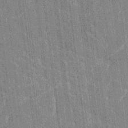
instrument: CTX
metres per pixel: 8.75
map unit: HNhu
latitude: 6.6868
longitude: -6.0255
